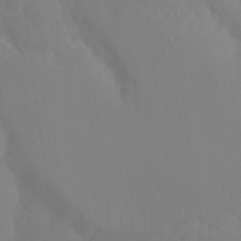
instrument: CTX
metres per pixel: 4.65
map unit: Ht
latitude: -15.1620
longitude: -54.6490
